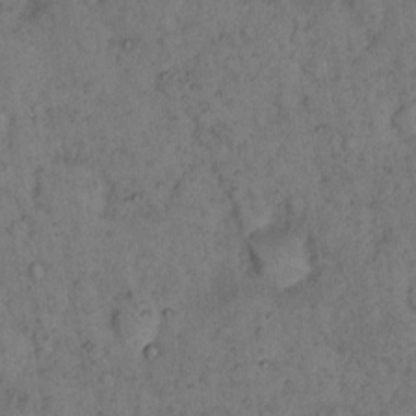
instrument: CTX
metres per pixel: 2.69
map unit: eHh
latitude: 15.7828
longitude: -64.0444
